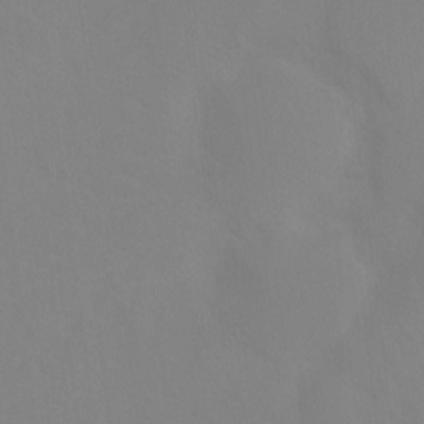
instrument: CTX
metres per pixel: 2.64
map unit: Ht
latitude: -9.0297
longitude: -34.7435
